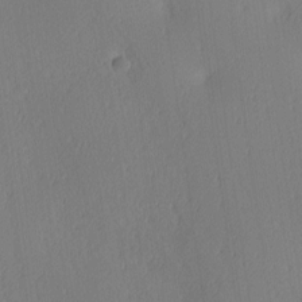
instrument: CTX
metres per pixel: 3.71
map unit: Ave
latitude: 3.7071
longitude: -114.9702
